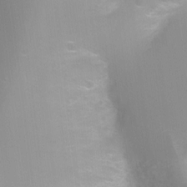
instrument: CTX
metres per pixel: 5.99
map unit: Ht
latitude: -8.3306
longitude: -24.2900
